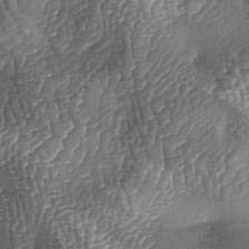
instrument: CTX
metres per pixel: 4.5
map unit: lAa
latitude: -5.6722
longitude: -127.4804
